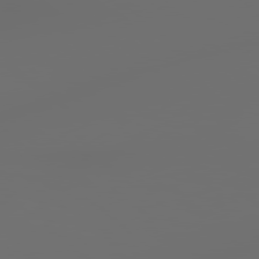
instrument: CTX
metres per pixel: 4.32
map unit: Hpe
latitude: 78.4790
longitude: 176.9731
